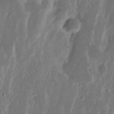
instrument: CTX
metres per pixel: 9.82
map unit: Nhu
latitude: 15.8962
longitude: -73.9717
